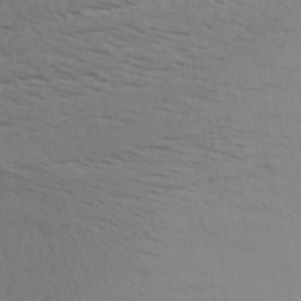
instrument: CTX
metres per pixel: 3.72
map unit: Aa
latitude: 31.0081
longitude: -140.3467
